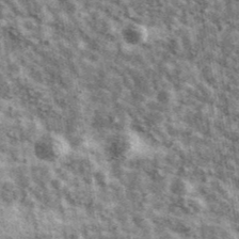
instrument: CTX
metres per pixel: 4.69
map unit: Ave
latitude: 40.8002
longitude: -106.4034
